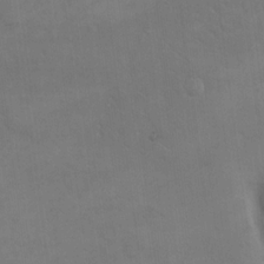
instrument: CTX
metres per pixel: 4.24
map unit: eHh
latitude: 17.8772
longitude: -66.1766
